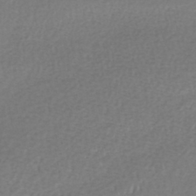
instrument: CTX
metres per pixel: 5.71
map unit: lHb
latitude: -43.1053
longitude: 73.0864
